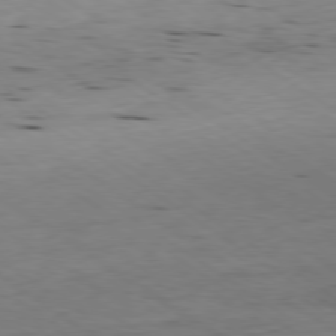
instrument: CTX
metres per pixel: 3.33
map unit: Ap
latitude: -79.6533
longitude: -101.3293
